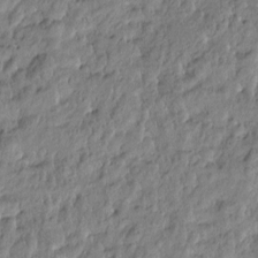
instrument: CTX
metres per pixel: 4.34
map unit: Htu
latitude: -4.5007
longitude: 177.0486
